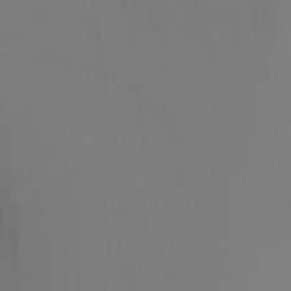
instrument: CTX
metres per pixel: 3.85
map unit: Ht
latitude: -12.3495
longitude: -48.2900
